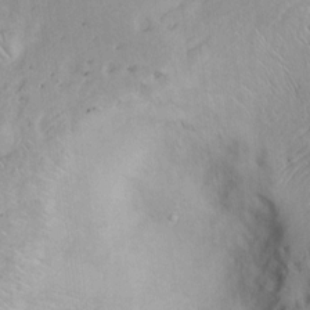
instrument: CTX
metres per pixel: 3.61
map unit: Htu
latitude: -6.6329
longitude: 152.3306
